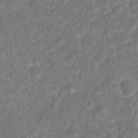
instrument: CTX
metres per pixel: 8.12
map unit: Hto
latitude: 18.1011
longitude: -40.9891
